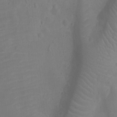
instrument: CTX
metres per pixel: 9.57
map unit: Ht
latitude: -9.5399
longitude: -21.6883
